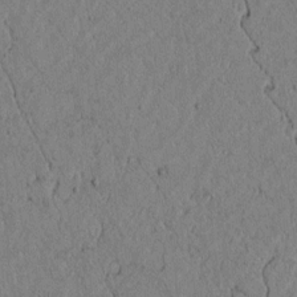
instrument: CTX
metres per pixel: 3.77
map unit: lAvf
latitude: 5.1970
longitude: 166.4629
